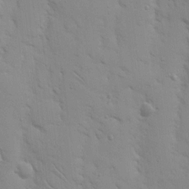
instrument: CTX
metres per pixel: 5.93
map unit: Nhu
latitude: 16.9136
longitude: -78.6113
